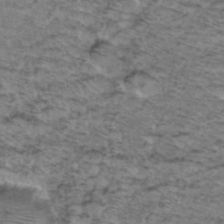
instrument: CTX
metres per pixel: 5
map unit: Hto
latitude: 37.5182
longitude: -46.8002
